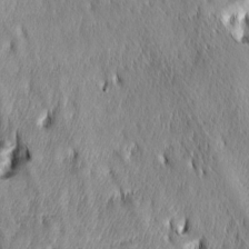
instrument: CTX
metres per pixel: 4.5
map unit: lAa
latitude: -4.7841
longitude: -122.4601
